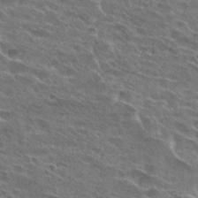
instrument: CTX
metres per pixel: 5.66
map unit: Hto
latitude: 26.2523
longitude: -43.8583
